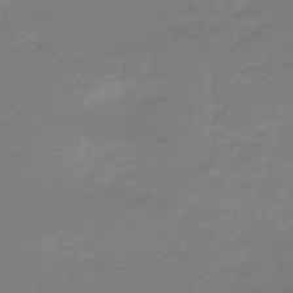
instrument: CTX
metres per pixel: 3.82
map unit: lHb
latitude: -49.0298
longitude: 81.8045
